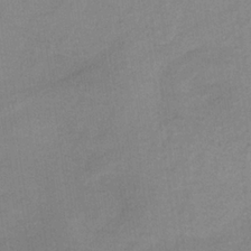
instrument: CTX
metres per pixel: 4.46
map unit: HNb
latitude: -33.1809
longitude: 63.2376
